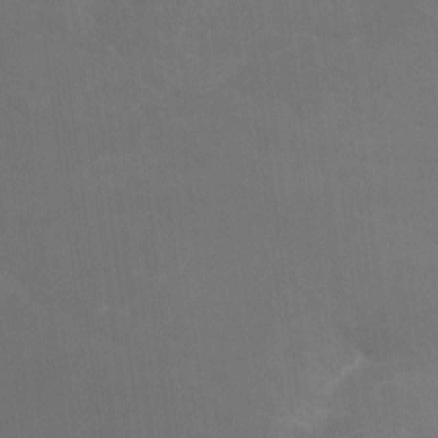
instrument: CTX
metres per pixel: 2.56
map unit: Nhu
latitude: -15.9367
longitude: -58.3089
